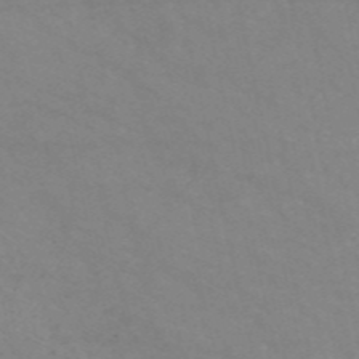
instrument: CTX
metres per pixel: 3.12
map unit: HNb
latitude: -54.9353
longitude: -37.7639
